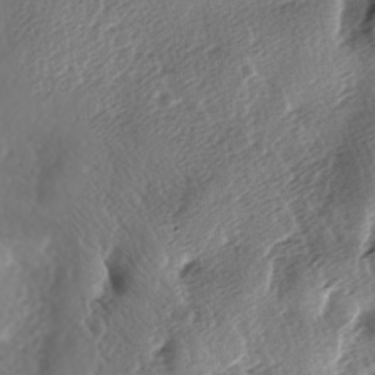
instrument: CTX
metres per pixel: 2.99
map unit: lAa
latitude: -6.3306
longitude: -123.8583
